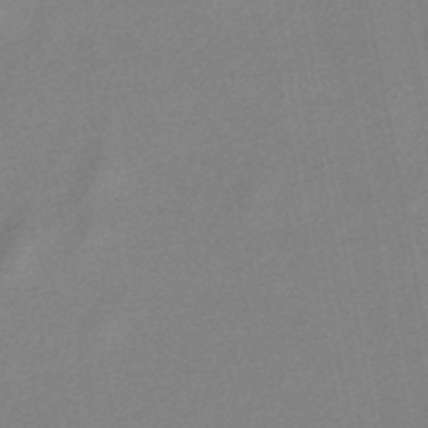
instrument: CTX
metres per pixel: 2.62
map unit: lHb
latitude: -46.9352
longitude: 71.9556
